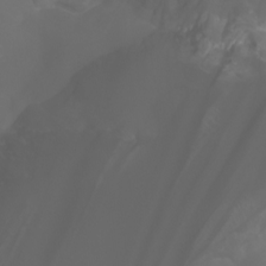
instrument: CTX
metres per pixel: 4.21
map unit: Aa
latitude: -6.5762
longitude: -72.5168
